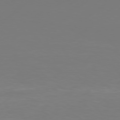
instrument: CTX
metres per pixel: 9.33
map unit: Hpe
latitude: 76.1955
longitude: -131.0270
